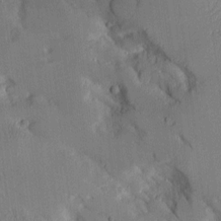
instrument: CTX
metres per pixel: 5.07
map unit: Aa
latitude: 11.4616
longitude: -125.7071
